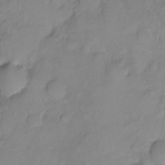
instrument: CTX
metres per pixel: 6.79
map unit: Ht
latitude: -6.7841
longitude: -29.4237
